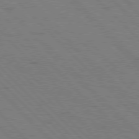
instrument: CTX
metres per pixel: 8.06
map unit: Hpe
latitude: 77.4615
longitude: -154.4979
